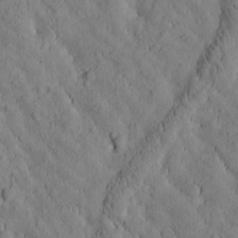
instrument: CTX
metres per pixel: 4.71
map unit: Htu
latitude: -3.1053
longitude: 174.1983
